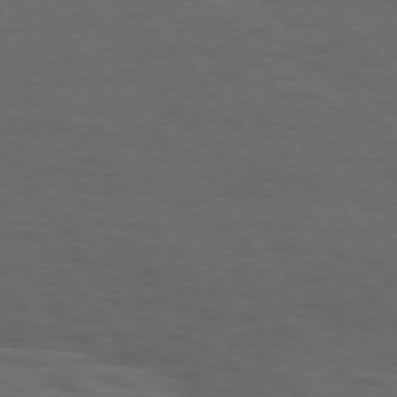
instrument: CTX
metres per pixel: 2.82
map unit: Hpe
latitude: 75.1592
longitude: -145.5371
